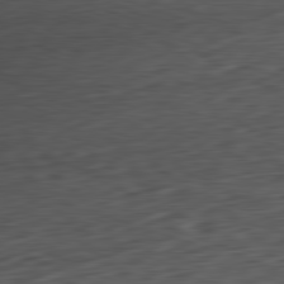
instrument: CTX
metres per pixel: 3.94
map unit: Ap
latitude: -82.0850
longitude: -77.8583
